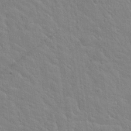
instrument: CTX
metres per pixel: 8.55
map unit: Hto
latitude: 20.2901
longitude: -54.3467
